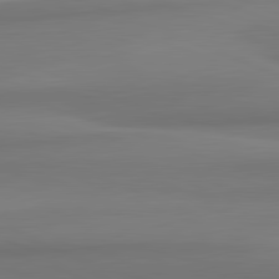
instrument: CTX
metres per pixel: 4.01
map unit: lApd
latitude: 82.1199
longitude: 171.0676
